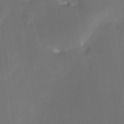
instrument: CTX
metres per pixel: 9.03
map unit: HNhu
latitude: 6.8380
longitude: 7.4832
